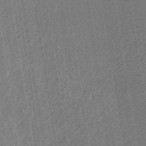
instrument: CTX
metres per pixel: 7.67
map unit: eAb
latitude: -40.0283
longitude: 51.9178
